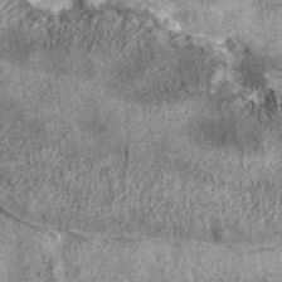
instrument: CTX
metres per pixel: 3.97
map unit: eAb
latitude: 39.4048
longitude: 106.7274
